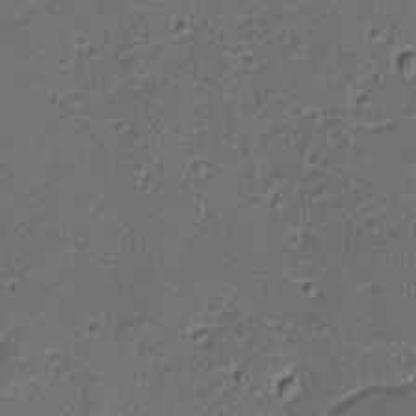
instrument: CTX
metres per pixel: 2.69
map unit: lAvf
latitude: -9.8233
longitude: -119.9528
